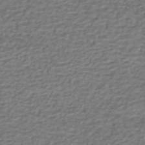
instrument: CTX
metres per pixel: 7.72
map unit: HNhu
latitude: -42.6707
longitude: 101.4643
